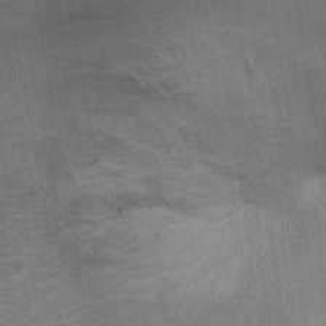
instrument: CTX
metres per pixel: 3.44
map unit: Ht
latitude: -0.6897
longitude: -15.8017
